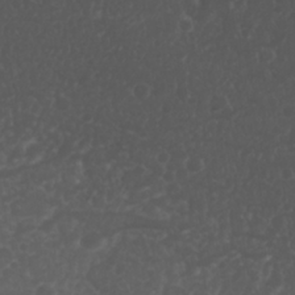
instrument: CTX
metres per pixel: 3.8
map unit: Nhu
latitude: 26.3278
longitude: -64.8002
